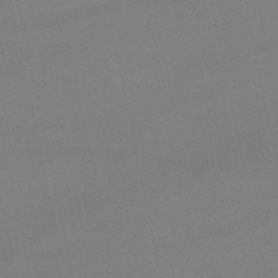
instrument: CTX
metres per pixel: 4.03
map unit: lHb
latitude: -45.5588
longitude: 58.4817
